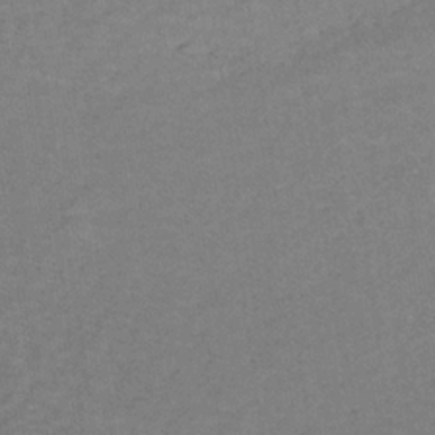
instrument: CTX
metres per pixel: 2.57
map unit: lHb
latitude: -34.3306
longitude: 64.9920
